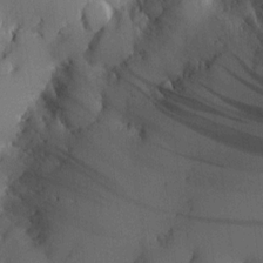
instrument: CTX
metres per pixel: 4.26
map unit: HNhu
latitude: 8.1389
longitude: 16.2929
